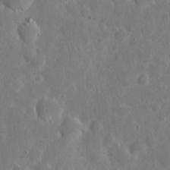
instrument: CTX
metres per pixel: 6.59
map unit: eHh
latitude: 7.2726
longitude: -70.7057
